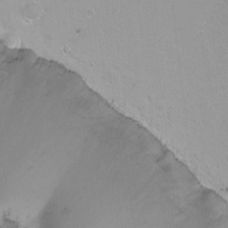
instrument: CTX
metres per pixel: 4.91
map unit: Nhu
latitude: -6.5951
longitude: -47.1781
